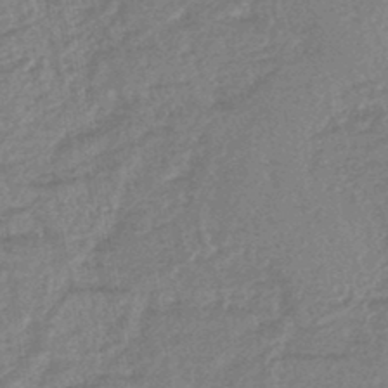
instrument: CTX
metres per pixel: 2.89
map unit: lHb
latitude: -43.3698
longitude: 79.4076
